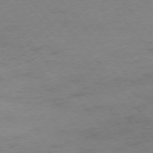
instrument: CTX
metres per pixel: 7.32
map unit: Hpe
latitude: -75.9556
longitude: -11.8961
